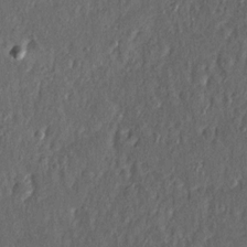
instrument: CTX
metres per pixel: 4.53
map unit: Ave
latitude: 16.0444
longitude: -104.4223
